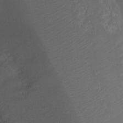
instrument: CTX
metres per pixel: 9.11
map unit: Ht
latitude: -10.7085
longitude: -34.0822
